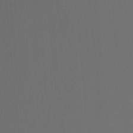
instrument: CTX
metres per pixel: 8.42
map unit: Ht
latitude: -4.7652
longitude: -62.7624
